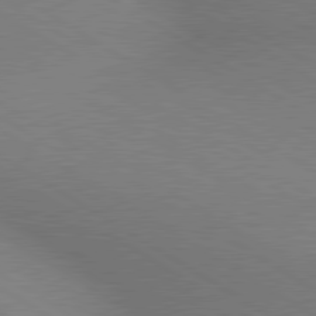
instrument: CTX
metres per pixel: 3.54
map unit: lApd
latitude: 80.2333
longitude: 126.3495
